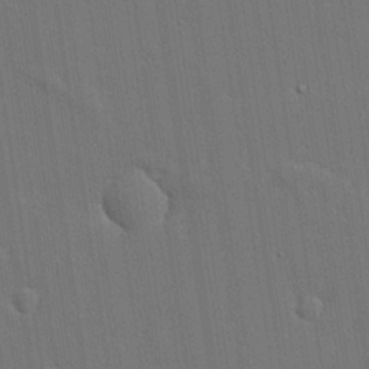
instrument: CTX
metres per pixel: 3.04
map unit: lHvf
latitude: 19.4615
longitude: 141.9745
